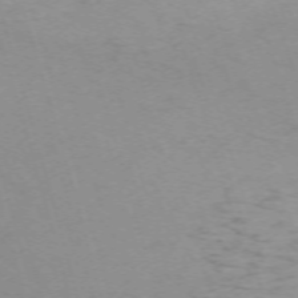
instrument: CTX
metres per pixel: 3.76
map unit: Nhu
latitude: -68.0850
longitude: 37.4643
